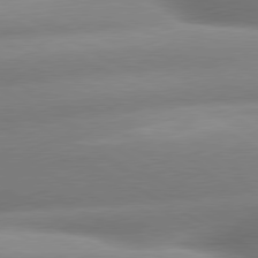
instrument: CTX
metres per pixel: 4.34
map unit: lApd
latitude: 80.0822
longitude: -158.8380
